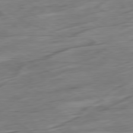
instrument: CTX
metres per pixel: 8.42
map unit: Ap
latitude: -80.3307
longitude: -69.1214
